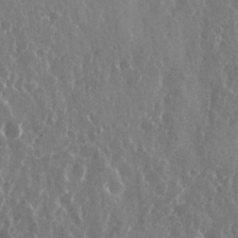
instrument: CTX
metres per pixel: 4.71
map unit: eHh
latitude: 33.7261
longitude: -58.0444
